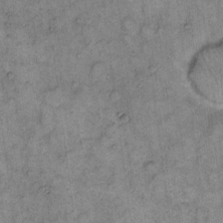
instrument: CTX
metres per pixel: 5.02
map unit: eHh
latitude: 11.8017
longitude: -63.9339
